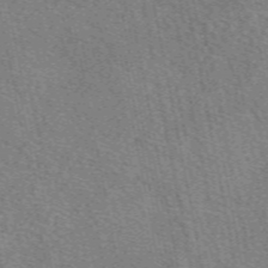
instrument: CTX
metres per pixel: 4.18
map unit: eAb
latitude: 50.5167
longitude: 115.8989
